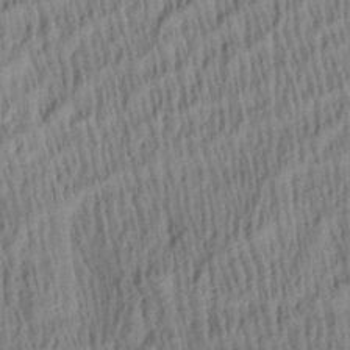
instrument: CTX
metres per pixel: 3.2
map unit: Aa
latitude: 28.9513
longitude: -137.7261
